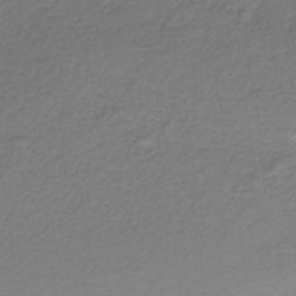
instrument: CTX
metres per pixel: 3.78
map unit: HNb
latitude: -38.1795
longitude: 53.5210
